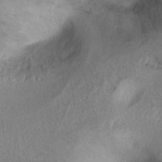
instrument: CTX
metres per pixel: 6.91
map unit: Ht
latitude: 10.1389
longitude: -32.1011
